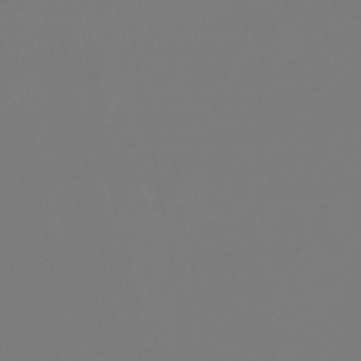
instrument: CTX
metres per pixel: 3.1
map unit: lHb
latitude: -45.3321
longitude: 75.7478
